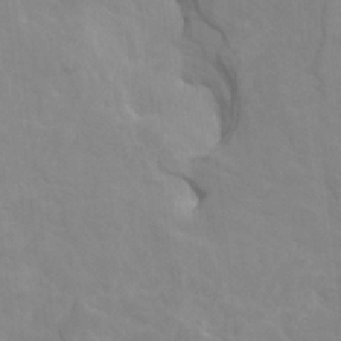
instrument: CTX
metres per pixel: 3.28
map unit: HNhu
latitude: 4.2900
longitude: -2.8569
